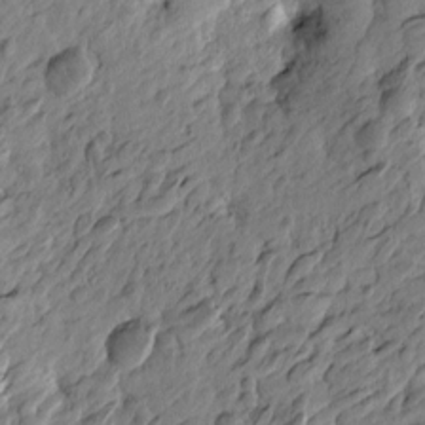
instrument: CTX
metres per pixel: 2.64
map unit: Htu
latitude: -3.8611
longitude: 179.1053
